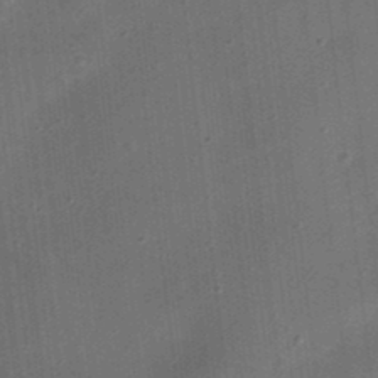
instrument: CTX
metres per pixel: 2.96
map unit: eHh
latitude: 24.3845
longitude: -70.7813
